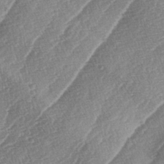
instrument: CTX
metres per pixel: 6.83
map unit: lAa
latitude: -4.1039
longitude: -129.7827
